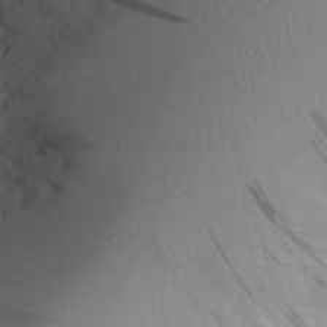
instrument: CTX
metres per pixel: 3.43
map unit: Aa
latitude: 28.4979
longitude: -145.3293
